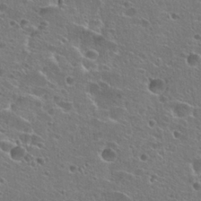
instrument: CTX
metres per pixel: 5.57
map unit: Hto
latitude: 24.9513
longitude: -45.0080
